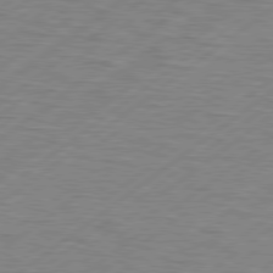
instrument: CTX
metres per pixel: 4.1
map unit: Hpe
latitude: 78.7435
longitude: -120.1011
